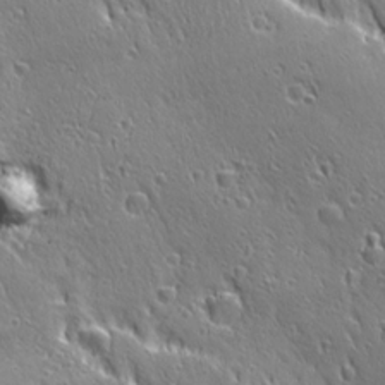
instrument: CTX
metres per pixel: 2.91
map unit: Ave
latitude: 21.5938
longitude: -136.0255
